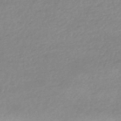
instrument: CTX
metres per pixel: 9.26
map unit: HNhu
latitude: -44.5574
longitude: 93.2565
